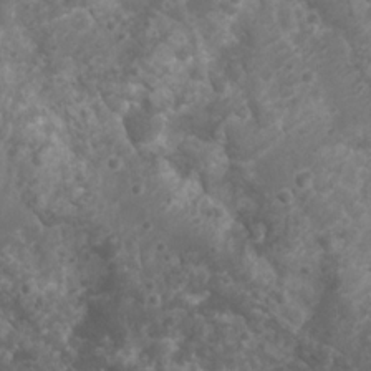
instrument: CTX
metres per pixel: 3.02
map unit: Nhu
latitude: 7.0080
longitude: -20.7435
